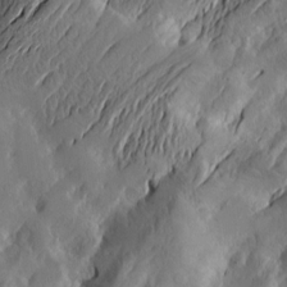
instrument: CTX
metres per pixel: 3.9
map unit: Htu
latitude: -2.8785
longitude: -177.1214
